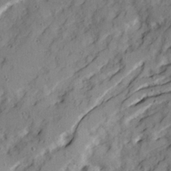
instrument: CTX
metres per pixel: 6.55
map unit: Ave
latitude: 22.1956
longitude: -131.4994
